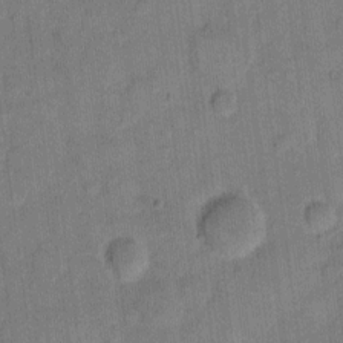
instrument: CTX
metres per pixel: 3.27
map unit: eHh
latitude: 11.4427
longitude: -65.9906
